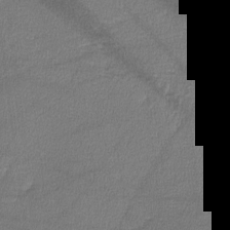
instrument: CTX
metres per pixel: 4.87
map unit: lHvf
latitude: -11.8611
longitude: -100.8380
